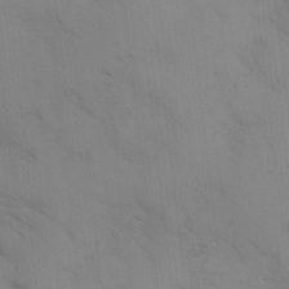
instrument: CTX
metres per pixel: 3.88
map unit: Ave
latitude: -0.5385
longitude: -111.8961
